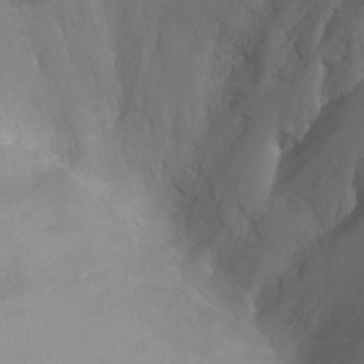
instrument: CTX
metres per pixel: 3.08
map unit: Ht
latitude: -2.8596
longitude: -28.3089
